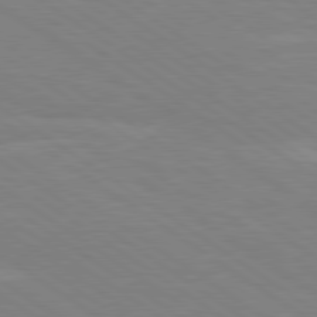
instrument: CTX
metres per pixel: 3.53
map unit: lApd
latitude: 79.4994
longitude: -125.2914
